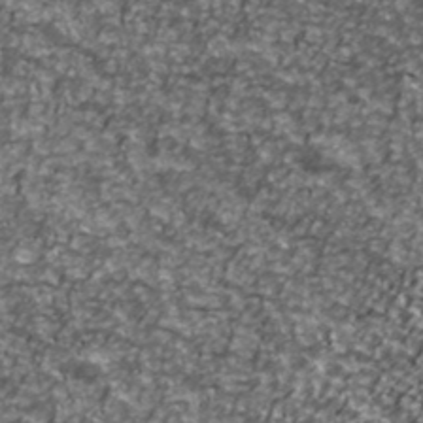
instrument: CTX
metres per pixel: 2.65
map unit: Ave
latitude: 41.4993
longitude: -114.0255
